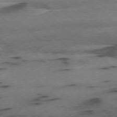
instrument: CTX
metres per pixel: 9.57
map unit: Ap
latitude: -78.2550
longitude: -62.0822
